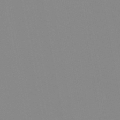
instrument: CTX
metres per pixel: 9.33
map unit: HNb
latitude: -53.9178
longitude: -49.2537
